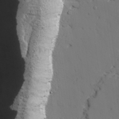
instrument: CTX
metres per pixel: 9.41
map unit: lAvf
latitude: 26.4979
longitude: -110.8569
